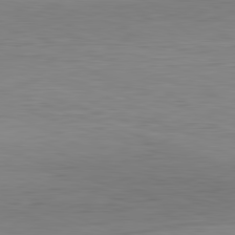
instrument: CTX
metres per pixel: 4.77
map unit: Hpe
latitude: -82.2550
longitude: 11.1620
